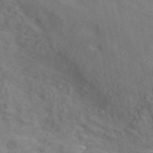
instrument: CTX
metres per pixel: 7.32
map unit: ANa
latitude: 45.4615
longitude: 26.8408
